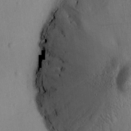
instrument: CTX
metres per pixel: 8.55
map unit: Ave
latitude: -10.0850
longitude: -121.8017
